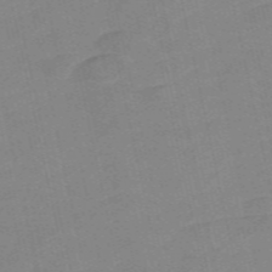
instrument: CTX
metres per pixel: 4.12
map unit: Nve
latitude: -58.0472
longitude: 50.2739
